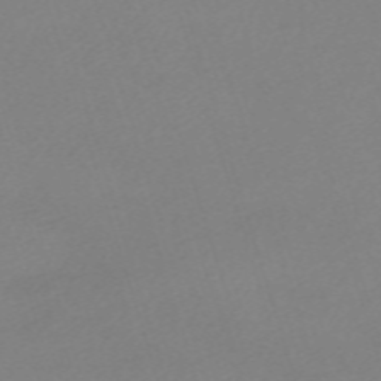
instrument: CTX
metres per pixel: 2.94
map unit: eHh
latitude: -61.5777
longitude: 52.9352
